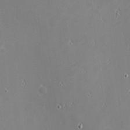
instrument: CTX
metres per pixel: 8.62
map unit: eHh
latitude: -2.2361
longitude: -81.0269
